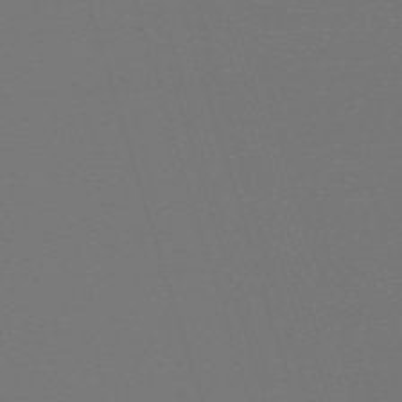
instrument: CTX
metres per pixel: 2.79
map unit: eHh
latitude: -63.4265
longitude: 52.2361
